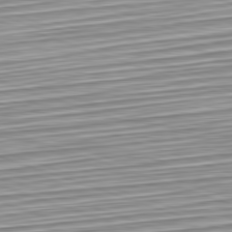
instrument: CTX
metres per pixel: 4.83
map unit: Hpe
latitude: -82.5763
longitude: 16.3685
